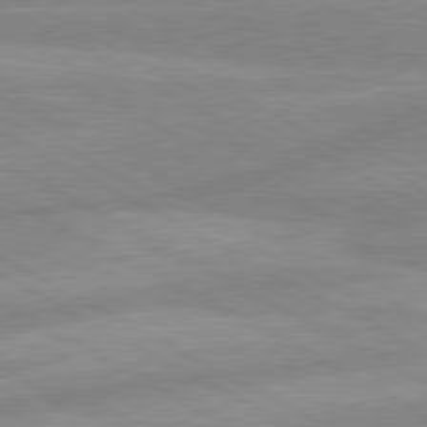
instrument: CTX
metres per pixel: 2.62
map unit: lApd
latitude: 80.4979
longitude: -168.9703
